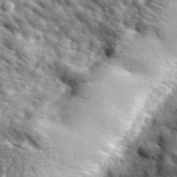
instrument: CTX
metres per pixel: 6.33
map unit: lHvf
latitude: 36.6302
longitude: -86.9514
